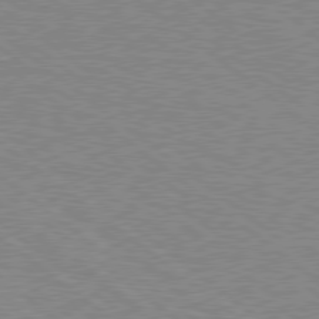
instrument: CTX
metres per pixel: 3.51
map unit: Hpe
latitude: 78.4790
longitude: -164.1389
